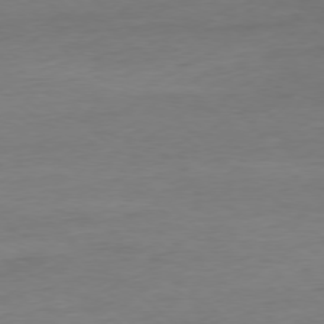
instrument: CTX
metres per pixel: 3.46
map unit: Ap
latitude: -77.9556
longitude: -80.7435
